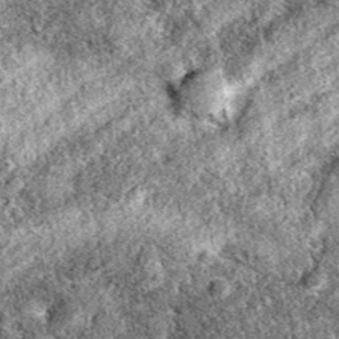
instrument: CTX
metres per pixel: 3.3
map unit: eAb
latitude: 38.5357
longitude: 111.6722
